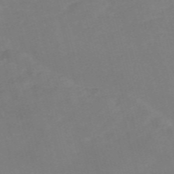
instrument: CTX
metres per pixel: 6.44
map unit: Nve
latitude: -58.2928
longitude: 58.0849
